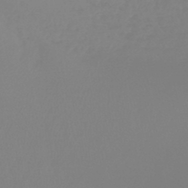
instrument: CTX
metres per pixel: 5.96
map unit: lHb
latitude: -45.7100
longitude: 64.8597
